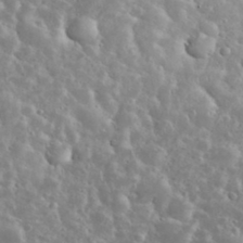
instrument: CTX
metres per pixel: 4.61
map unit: eHh
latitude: 34.9702
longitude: -61.3481
